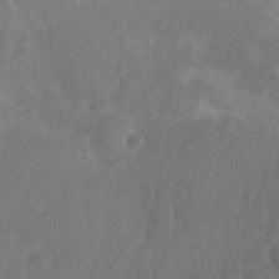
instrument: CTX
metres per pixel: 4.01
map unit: Nhu
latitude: 6.3467
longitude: -19.7071
